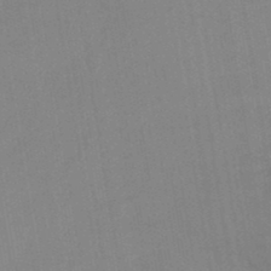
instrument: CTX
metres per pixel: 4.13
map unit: lHb
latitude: -45.4077
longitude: 72.7652
